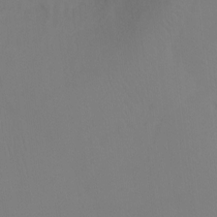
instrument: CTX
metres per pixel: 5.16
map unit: Ht
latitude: -7.0297
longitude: -32.4979
